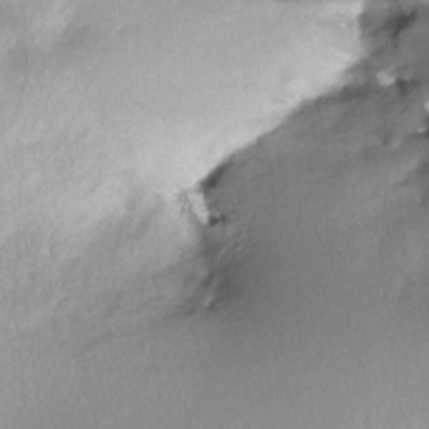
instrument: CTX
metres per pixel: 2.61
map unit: Nve
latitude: -24.7463
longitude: -109.5371
